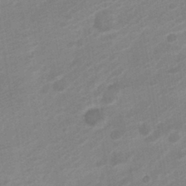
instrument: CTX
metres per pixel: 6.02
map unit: Nve
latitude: -19.6533
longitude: 106.6519
